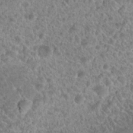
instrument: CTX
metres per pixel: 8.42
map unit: Hto
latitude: 18.8380
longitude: -40.9135
